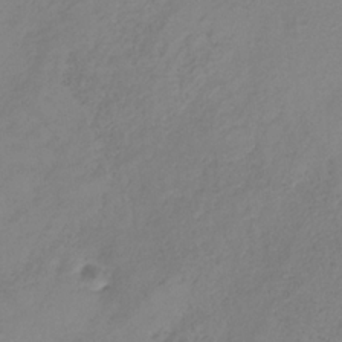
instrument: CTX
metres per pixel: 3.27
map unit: HNb
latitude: -31.9556
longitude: 58.3684
